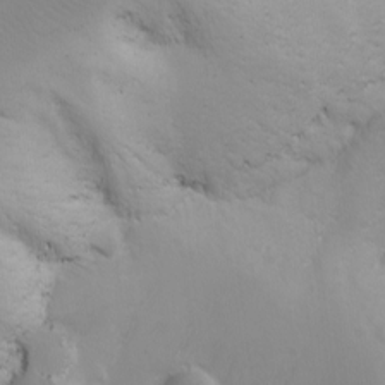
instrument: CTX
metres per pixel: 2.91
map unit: Ave
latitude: -11.3510
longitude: -121.1970
